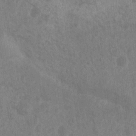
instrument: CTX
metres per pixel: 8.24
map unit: Nhu
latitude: 6.5735
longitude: -19.2159
